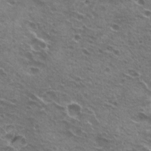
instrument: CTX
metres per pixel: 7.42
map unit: Hto
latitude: 21.5749
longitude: -31.7828
